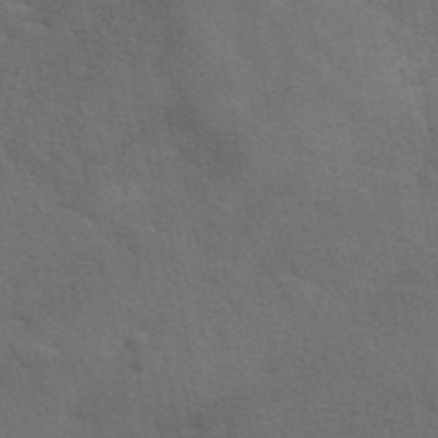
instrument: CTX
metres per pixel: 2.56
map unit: eAb
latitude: 42.2145
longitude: 108.1228
